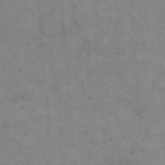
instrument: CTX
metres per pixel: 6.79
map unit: eHh
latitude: 18.1389
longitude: -64.1767
